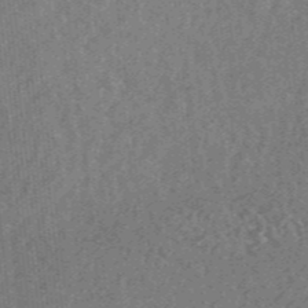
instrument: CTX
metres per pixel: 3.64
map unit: eHb
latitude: -44.1039
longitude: 88.9352
